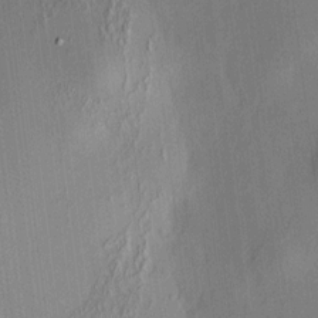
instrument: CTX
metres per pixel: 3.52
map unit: HNhu
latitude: 7.8772
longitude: 12.8975
